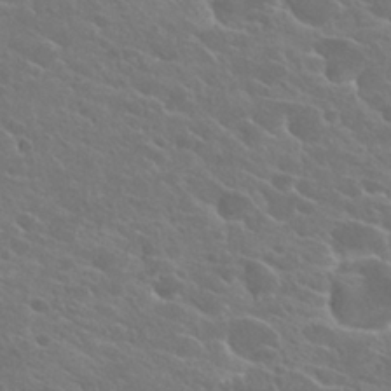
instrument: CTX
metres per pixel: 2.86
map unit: Hto
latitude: 24.5167
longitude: -39.5749
